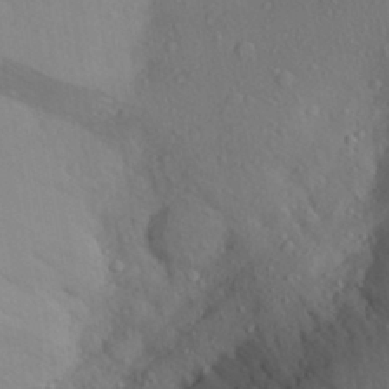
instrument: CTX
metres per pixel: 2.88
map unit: Aa
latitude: 26.9136
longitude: -147.2348
